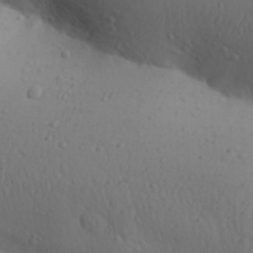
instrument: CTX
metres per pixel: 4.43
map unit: Aa
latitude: 30.6680
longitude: -145.9528
